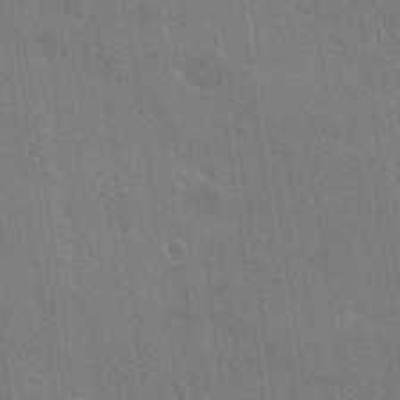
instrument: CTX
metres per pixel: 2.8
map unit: Hto
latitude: 26.2901
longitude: -43.4238
